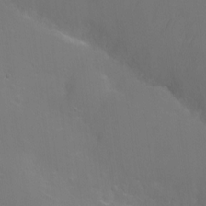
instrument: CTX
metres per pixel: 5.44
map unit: Ht
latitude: -5.3887
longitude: -35.0647
